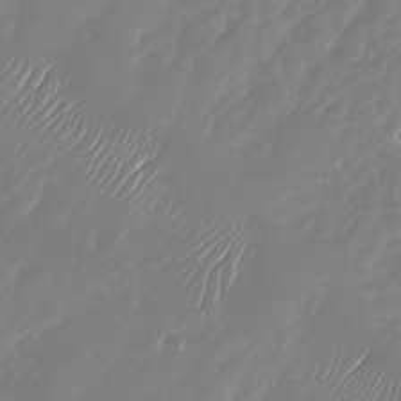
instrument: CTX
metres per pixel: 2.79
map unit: Nhu
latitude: -27.4643
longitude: -61.3859
